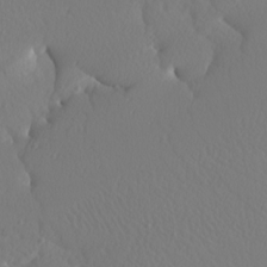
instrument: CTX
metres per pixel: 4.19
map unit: Nhu
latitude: -5.5966
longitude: -95.1970
